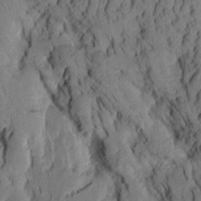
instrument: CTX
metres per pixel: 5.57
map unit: Aa
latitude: 8.6869
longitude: -127.4238
